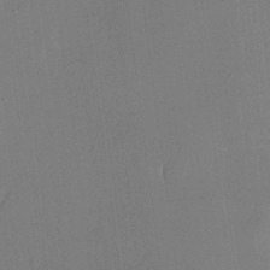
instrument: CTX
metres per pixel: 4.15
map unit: lHvf
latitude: 20.1389
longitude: 144.5574
